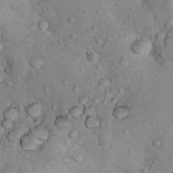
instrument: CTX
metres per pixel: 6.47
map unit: Nhu
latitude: 14.4223
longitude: -28.5546
